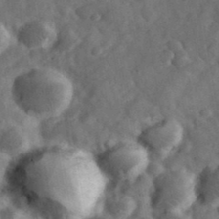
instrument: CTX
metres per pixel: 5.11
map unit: eHh
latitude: 37.2159
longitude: -67.7827
